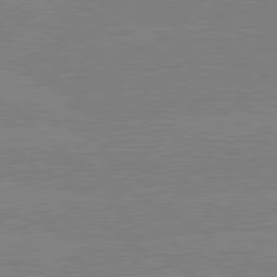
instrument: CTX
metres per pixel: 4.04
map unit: lApd
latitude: 80.5546
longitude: -126.3845
